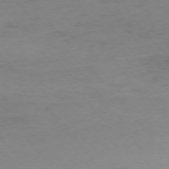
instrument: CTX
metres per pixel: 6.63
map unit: Ap
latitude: -76.2173
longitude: -72.4790
